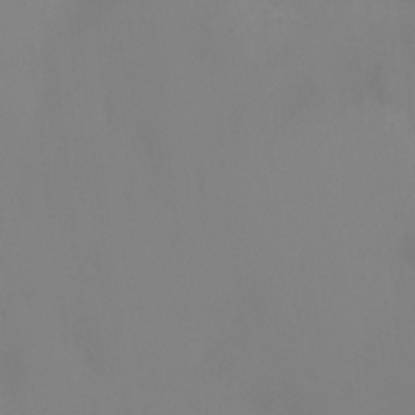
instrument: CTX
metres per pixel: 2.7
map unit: Ht
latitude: -10.3684
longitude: -46.1767
